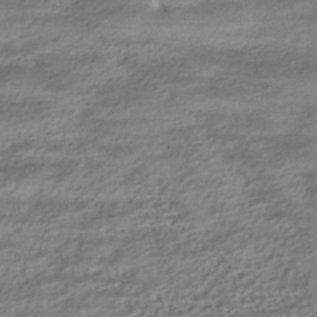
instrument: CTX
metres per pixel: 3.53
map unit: HNhu
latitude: -42.2739
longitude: 104.0472
